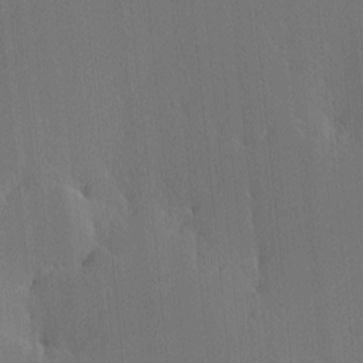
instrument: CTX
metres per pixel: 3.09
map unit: lHvf
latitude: -10.6519
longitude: -103.7072
